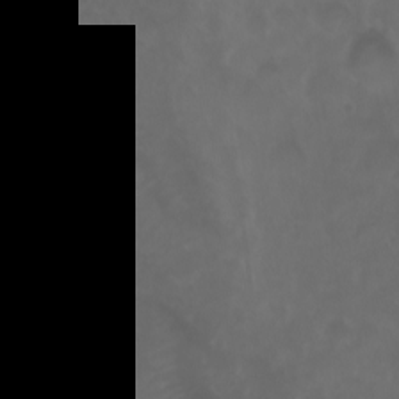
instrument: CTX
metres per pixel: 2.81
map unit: eHh
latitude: 0.8191
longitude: -55.3482
